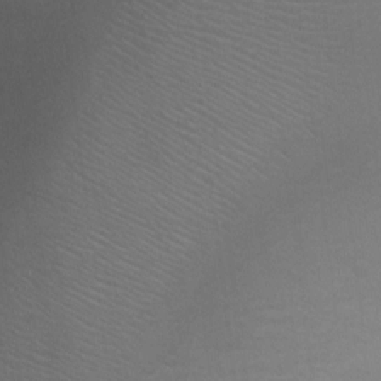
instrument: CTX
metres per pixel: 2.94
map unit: Ht
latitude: 1.9150
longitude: -25.9339
